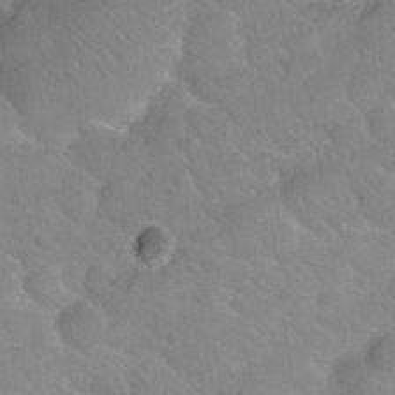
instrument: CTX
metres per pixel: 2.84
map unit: Nhu
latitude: 26.4979
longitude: -56.5734
